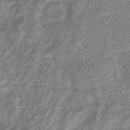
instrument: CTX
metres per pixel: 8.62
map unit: eHb
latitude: -40.3306
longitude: 78.7652
